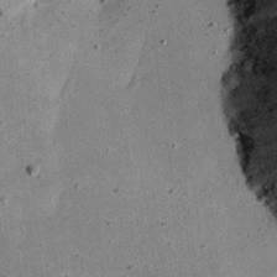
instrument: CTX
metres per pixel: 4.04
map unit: eHh
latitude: 17.7828
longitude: -73.2726
